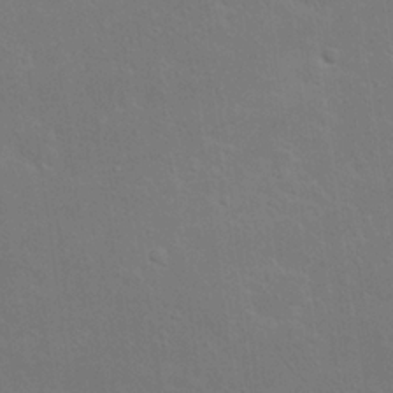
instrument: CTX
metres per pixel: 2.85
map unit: Nhu
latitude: 23.1592
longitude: -71.3104
